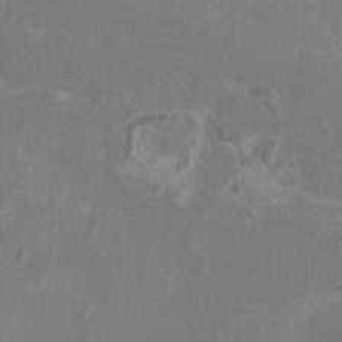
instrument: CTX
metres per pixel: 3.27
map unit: eHh
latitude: -6.9919
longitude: -77.2537
